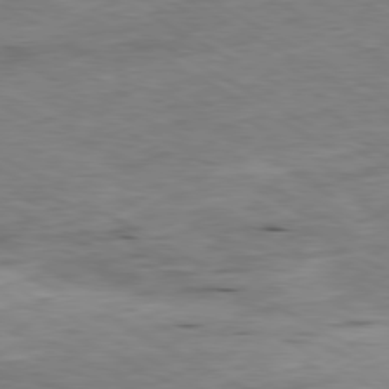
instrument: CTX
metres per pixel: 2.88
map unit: Ap
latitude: -80.4440
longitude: -81.4048
